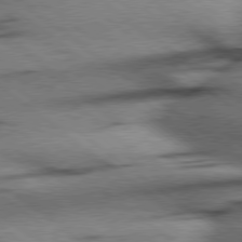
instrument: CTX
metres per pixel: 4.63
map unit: Hpe
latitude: 78.5735
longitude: -154.9703
